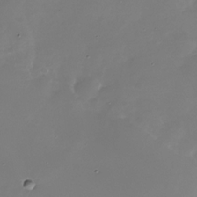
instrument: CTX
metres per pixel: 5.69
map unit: Nhu
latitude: -28.7463
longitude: -69.2537
